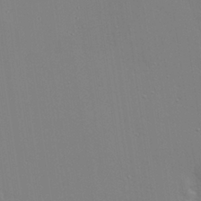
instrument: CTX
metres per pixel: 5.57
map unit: Aa
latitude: 26.1767
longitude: -136.7813
